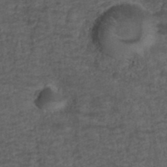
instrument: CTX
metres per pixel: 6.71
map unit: ANa
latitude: 39.2537
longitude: 22.5574
